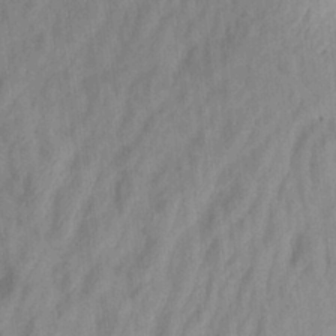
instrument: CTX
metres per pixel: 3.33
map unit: Aa
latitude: 20.4034
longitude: -147.2915
